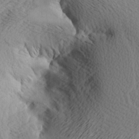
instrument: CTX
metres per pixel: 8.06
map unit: Aa
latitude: 7.6316
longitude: -140.9513
